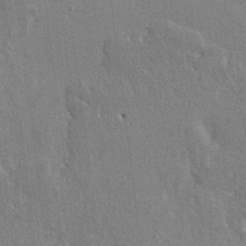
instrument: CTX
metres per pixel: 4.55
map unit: HNhu
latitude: 8.2145
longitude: -3.0647
